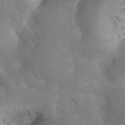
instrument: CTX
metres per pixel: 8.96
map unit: Htu
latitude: 0.0255
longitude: 172.5385
